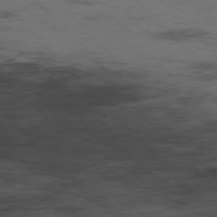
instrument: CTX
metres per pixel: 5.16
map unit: Hpe
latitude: -76.9164
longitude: -18.4034
